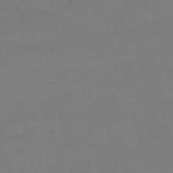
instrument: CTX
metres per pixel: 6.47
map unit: lHb
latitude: -47.1242
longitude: 70.2362
